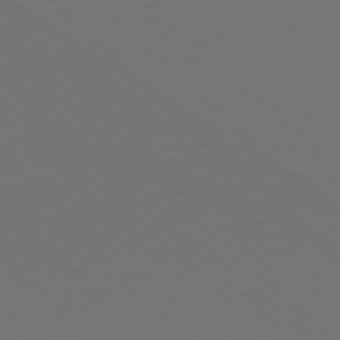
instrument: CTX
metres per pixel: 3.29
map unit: Hpe
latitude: 77.8394
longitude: -175.5371
